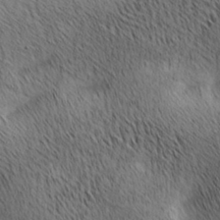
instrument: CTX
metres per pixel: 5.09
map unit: lAa
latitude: 10.7435
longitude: -107.8394
